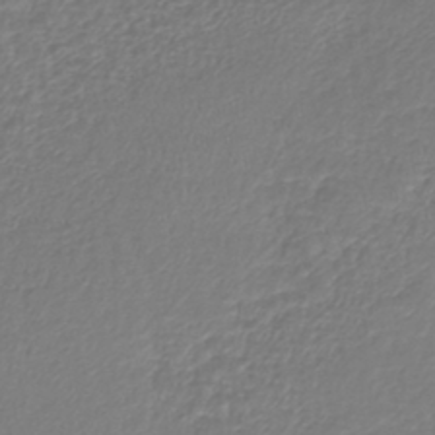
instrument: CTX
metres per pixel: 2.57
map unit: lHb
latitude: -40.9730
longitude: 71.7856
